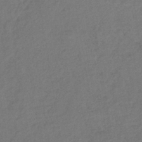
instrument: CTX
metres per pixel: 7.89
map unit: lHb
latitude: -38.1795
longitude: 69.1620
